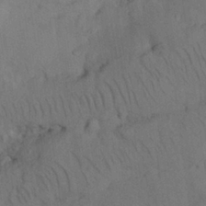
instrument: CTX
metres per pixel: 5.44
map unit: Nhu
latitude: 26.0255
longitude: -72.1389
